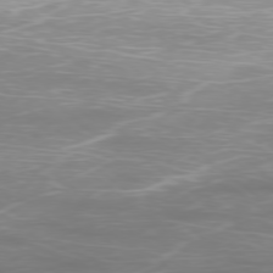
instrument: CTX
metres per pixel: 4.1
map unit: Ap
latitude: -78.2550
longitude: -94.4601
